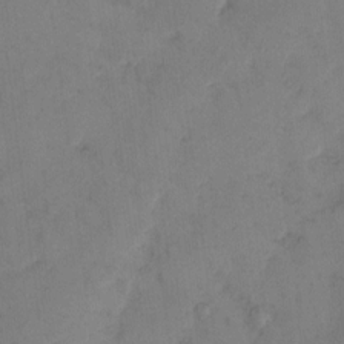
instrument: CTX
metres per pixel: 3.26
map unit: eHh
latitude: 9.7828
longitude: -62.8191
